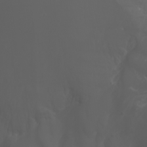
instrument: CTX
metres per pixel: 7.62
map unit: Nhu
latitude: -7.1053
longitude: -85.5182
